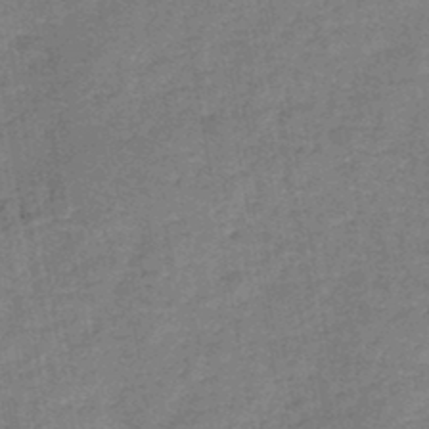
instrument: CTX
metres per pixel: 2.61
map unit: HNb
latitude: -46.1417
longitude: -37.6694
